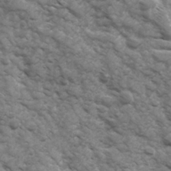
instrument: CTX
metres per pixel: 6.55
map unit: Ave
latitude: 17.2159
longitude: -131.8773
